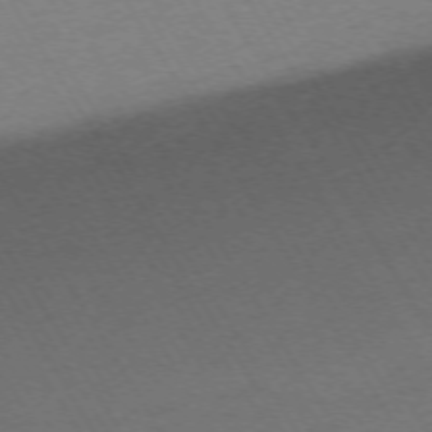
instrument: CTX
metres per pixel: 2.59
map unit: Ap
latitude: -73.3887
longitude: -71.8394
